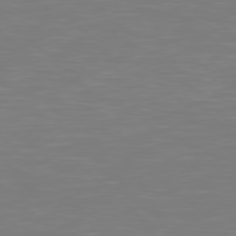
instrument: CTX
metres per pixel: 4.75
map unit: Hpe
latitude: 77.7071
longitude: -163.0459
